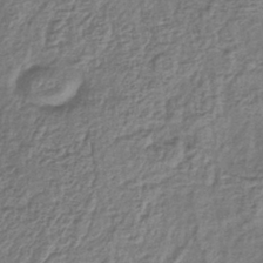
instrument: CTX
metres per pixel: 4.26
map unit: lHb
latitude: -40.9164
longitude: 62.2739
